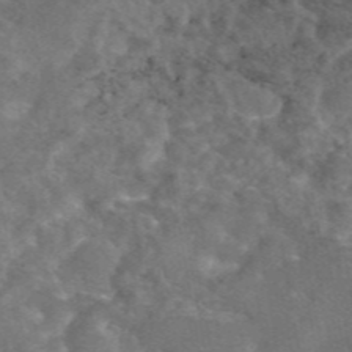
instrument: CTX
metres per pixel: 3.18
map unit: eAb
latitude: 45.4993
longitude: 116.1416
